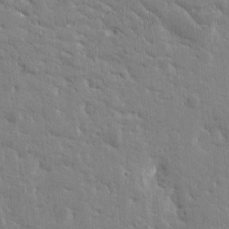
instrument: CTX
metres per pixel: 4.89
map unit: Htu
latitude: -1.4455
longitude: 176.3495
